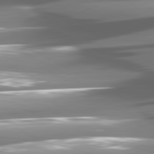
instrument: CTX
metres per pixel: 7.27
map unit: lApd
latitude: 81.0080
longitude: -144.1578
